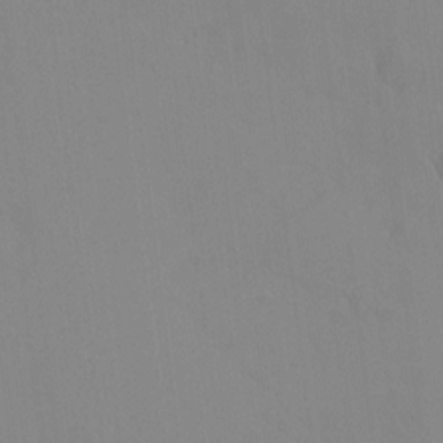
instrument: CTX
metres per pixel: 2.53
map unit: HNhu
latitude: 6.8002
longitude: 1.9745
